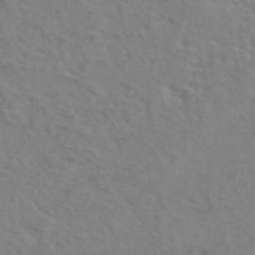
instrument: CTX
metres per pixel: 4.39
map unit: eAb
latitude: 45.0458
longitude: 113.1242
